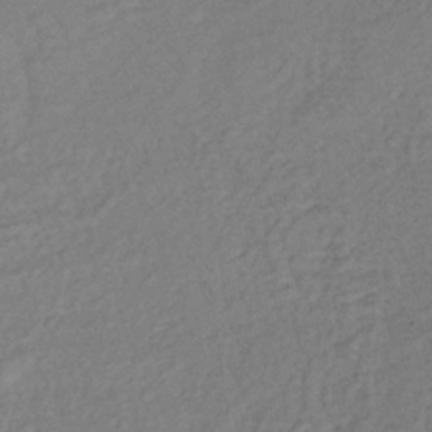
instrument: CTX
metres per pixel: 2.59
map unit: lHb
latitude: -35.1431
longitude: 69.4643
